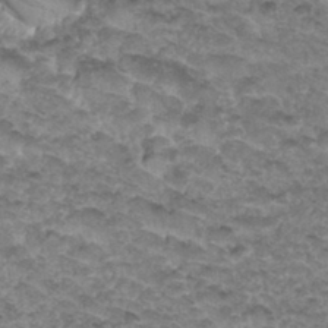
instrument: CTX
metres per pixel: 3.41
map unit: Hto
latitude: 33.9528
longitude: -47.4238
